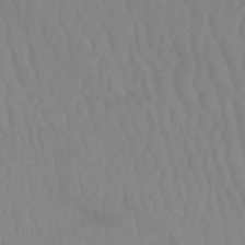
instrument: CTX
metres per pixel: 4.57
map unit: HNb
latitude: -52.3117
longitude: -50.5923
